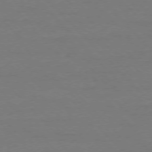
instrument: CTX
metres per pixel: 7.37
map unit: Ap
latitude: -76.8975
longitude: -80.3845
